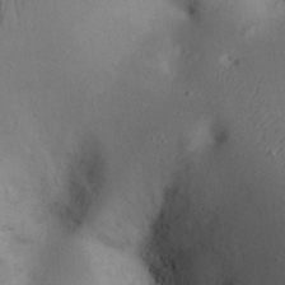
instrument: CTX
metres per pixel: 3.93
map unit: eHh
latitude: 23.6883
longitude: -70.5546
